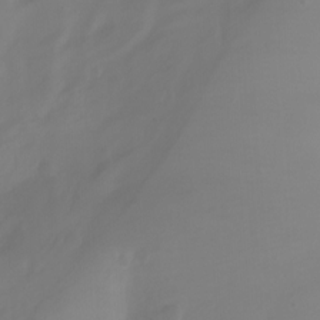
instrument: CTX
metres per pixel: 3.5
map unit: Nhu
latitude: -11.7478
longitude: -64.8758
